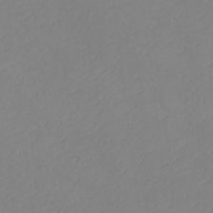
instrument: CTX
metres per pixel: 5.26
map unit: eHh
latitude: -2.4440
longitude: -74.7624
